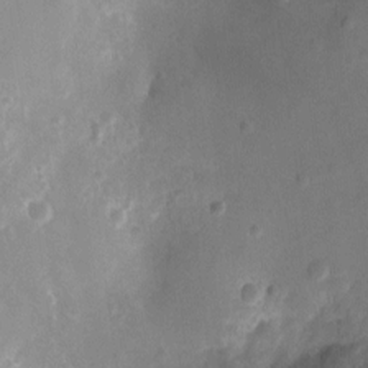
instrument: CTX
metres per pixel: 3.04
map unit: Ht
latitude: -10.5385
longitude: -22.5168
